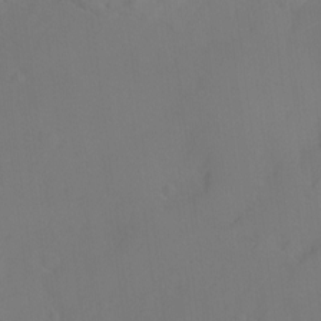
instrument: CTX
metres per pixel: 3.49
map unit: Ht
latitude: -14.8597
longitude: -43.3482
